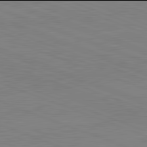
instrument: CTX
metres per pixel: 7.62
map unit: lApd
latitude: 81.9906
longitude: -158.2901
